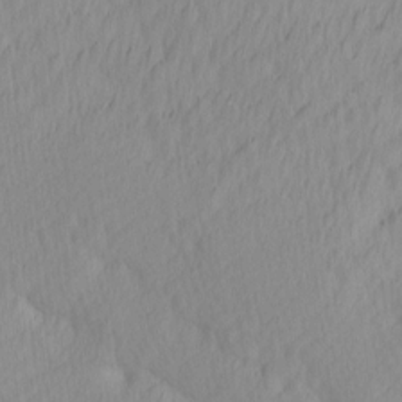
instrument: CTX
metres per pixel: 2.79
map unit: Ave
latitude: 12.9136
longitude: -106.5735
